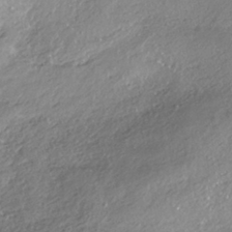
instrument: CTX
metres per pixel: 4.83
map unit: ANa
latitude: -38.5574
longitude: 97.4077
